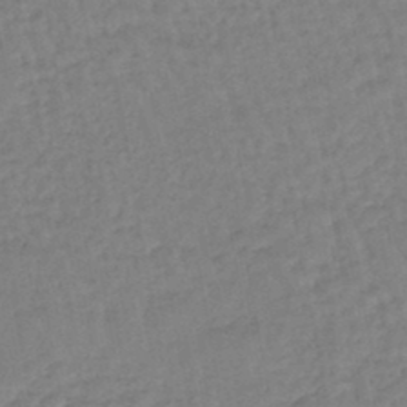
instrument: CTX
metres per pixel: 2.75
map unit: eHb
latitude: -45.1620
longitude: 80.4062
